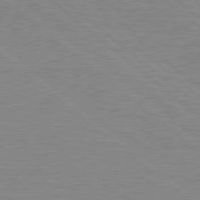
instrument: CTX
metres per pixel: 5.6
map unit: Hpe
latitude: 78.8758
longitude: -125.3859
